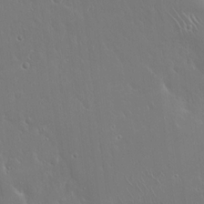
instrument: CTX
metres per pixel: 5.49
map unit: Hto
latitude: 17.8583
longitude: -58.6113
